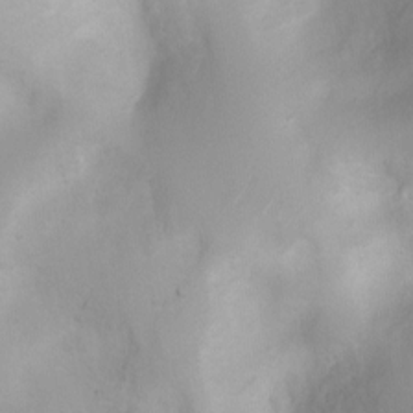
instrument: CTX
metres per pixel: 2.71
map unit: Ht
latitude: 3.8583
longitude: -22.0444
